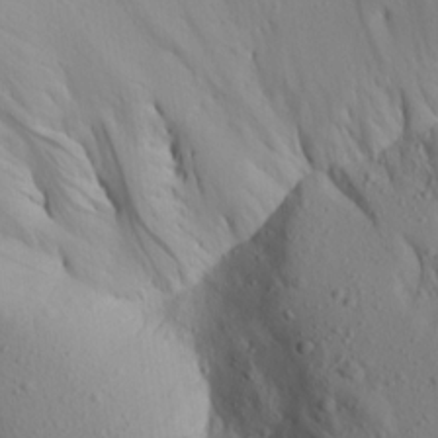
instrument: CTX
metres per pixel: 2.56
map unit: Aa
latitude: 16.5735
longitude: -143.9339
